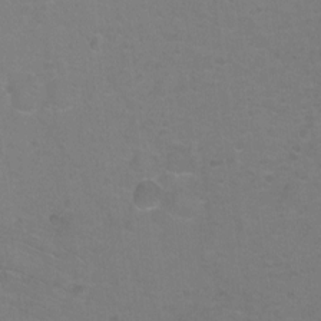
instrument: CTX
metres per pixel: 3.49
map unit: Ht
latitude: -9.6344
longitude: -36.7058
